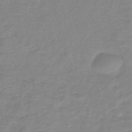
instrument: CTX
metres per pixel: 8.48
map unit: lHb
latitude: -40.4251
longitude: 76.1606
